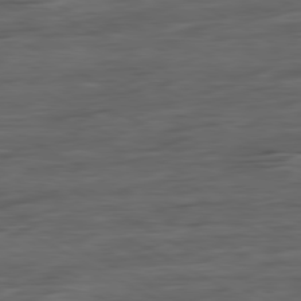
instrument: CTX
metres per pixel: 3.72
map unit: Ap
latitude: -81.1620
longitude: -96.7624
